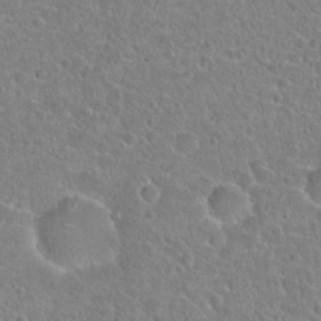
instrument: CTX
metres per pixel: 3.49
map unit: Hto
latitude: 23.1781
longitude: -45.8394
